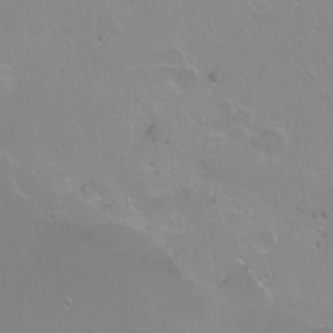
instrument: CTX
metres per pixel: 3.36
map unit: Nhu
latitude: -7.7666
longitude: -43.8017
